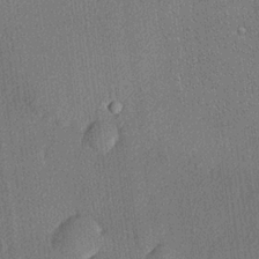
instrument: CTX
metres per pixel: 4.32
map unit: lHvf
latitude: 20.7058
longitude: 141.4454
